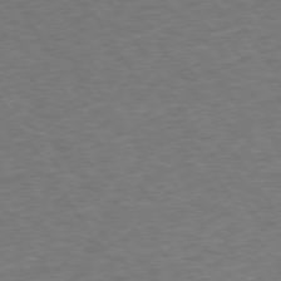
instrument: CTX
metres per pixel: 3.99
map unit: Hpe
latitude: 73.8206
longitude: -124.7813
